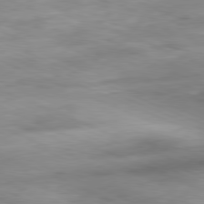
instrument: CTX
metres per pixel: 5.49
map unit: Ap
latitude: -81.6722
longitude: -81.1592
